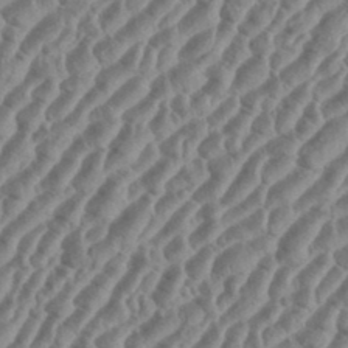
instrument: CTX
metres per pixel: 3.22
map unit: eHh
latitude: 36.5357
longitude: -135.4426
